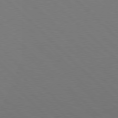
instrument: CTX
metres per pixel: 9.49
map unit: Hpe
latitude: 77.2159
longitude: -126.0444
